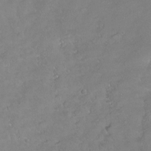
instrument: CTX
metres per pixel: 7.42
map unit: Ht
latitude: -14.6330
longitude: -42.4601
